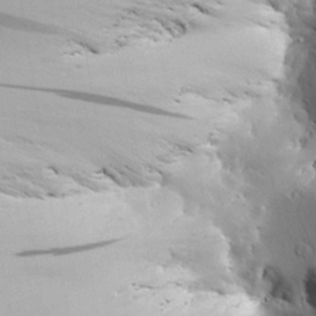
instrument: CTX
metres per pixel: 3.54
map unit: Aa
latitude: 25.3103
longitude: -133.1592
